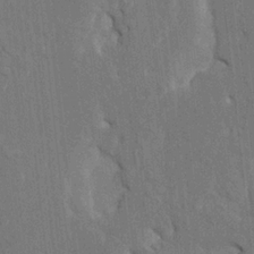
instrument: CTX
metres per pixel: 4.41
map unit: HNhu
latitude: 4.4223
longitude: -7.6694
